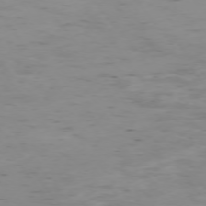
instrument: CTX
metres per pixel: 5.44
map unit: Ap
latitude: -75.1243
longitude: -79.4238
